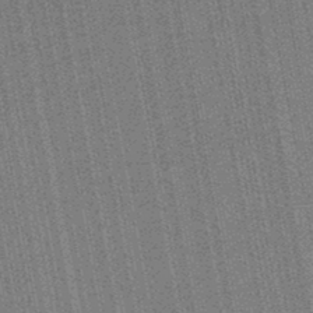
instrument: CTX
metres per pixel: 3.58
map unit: HNb
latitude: -45.7289
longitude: 52.9541
